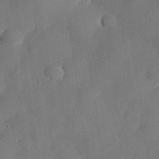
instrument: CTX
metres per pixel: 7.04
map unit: eHh
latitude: 29.8394
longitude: -82.3278
